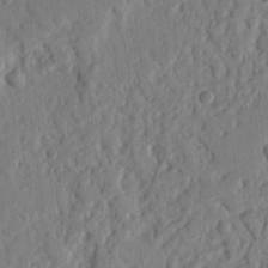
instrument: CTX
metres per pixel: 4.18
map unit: Nhu
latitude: 18.9891
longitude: -78.1011
